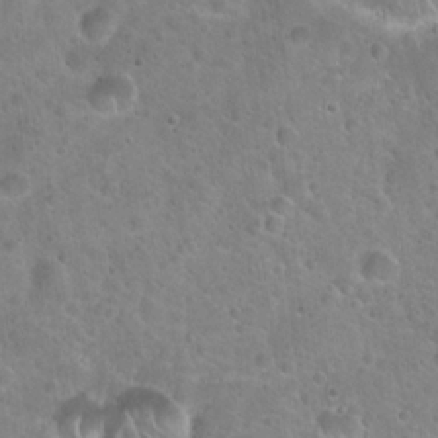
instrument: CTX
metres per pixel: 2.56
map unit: Hto
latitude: 21.8017
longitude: -53.3860
